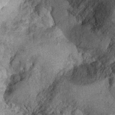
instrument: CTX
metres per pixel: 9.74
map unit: Ht
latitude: 10.2901
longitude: -38.9325
